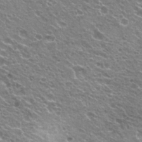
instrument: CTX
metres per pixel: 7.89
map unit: Hto
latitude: 23.2348
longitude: -31.8584
